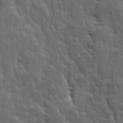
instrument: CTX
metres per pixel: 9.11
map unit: Ave
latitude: 13.7828
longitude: -134.4034
